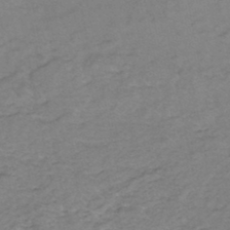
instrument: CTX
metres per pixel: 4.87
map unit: eHh
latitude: -45.9556
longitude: -29.8961
